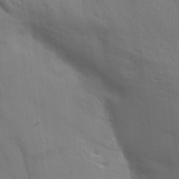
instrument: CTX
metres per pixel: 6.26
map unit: Aa
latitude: 14.8569
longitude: -147.3860
